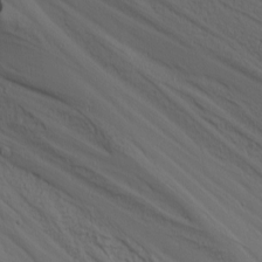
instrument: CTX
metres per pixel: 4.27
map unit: Nhu
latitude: -4.3306
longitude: -85.0459
